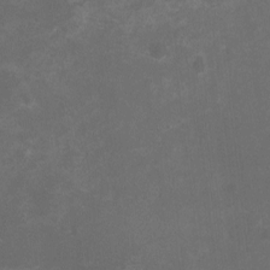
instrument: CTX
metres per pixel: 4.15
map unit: HNhu
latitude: -3.1431
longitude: -3.9150
